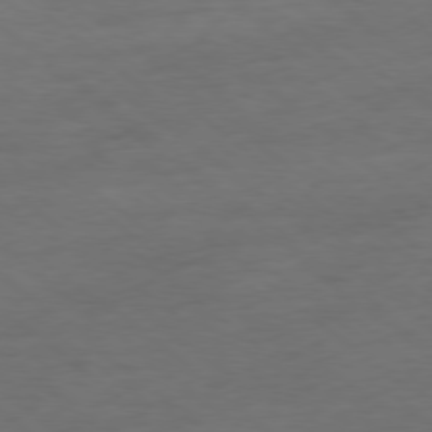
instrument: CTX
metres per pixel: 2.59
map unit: Hpe
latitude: -78.7652
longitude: -19.8961
